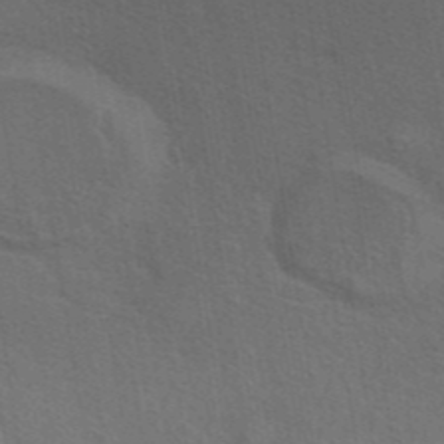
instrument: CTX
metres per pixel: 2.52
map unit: eAb
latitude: 43.2348
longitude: 112.2929
